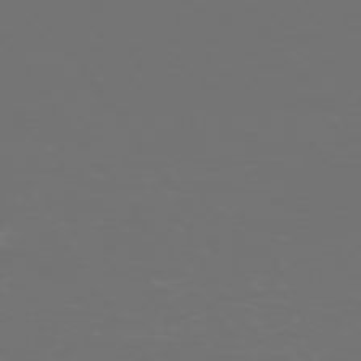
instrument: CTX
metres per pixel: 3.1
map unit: Ap
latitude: -74.2551
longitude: -76.0255
